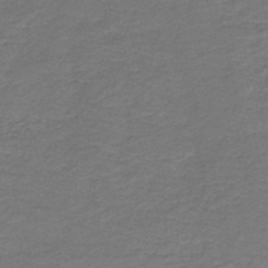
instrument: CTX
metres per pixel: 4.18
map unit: HNb
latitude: -43.6721
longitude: 51.0675
